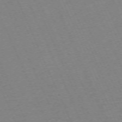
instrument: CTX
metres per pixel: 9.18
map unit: Hpe
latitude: -71.1053
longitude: 12.2362
